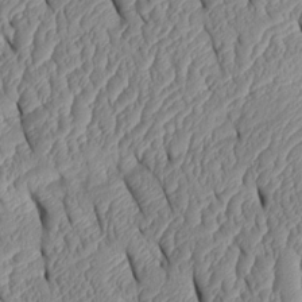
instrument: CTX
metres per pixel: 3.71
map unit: Htu
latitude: 1.9339
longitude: 149.5210
